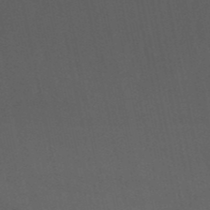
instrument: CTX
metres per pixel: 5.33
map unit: eHb
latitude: -50.9542
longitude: 72.4818
